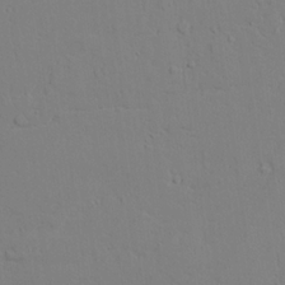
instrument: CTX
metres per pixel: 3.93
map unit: lAvf
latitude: 24.7246
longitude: -109.6316
